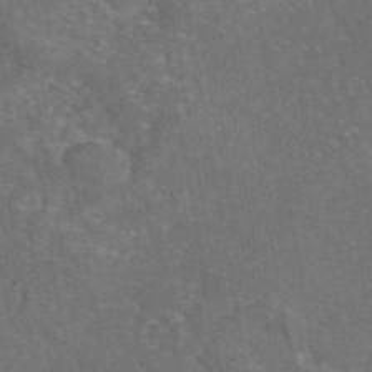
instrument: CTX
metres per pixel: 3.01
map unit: eAb
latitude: 45.8772
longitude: 108.4629
